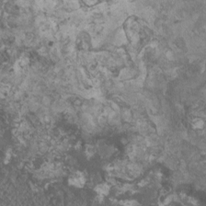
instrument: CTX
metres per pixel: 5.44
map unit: HNhu
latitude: 0.9135
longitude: 0.7653
